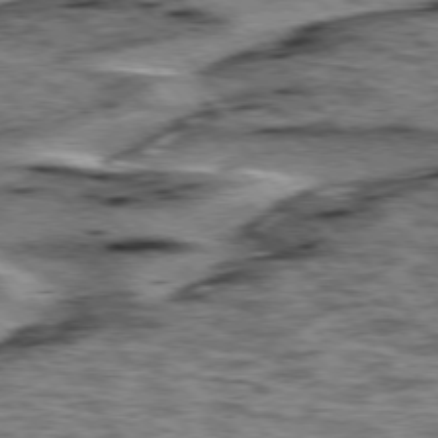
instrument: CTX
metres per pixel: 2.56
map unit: lApd
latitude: 76.3278
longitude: -70.9514
